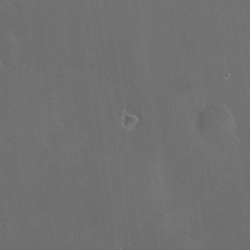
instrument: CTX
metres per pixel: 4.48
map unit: HNhu
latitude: 6.8002
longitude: 6.5007
